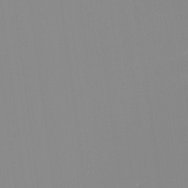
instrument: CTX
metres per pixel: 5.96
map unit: Ht
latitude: -13.2187
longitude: -49.9339
